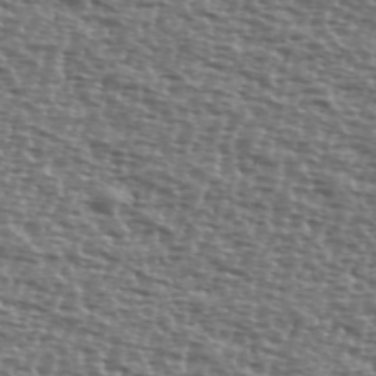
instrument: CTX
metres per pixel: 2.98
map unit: Ave
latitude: 39.8394
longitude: -112.2333
